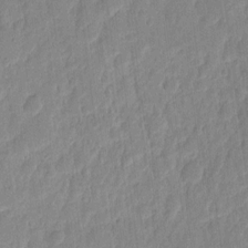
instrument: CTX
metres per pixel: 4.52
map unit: eHh
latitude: 7.0836
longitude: -70.9136
